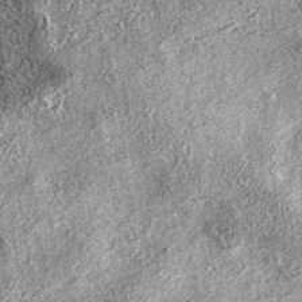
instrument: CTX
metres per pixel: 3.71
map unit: eAb
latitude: 37.4993
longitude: 106.4818
